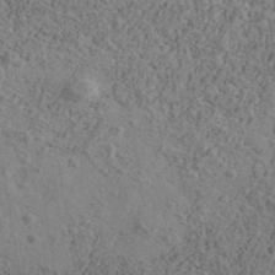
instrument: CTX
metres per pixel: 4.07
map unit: Ave
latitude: 40.0444
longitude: -110.6680
